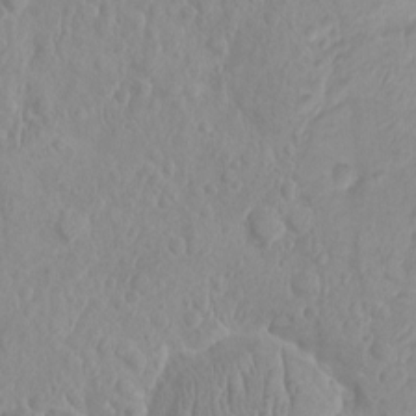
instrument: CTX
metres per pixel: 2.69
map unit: HNhu
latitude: -1.9179
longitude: 10.5196
